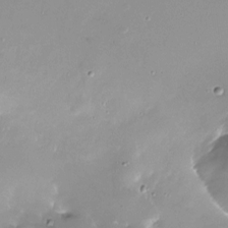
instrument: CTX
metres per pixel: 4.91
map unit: Nhu
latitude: -27.3887
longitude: -60.3467
